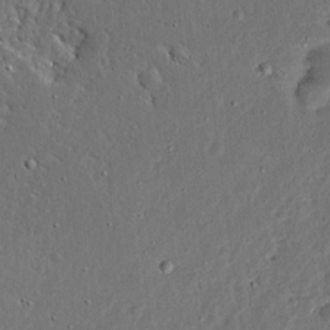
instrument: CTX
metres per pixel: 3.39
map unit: Ave
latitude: 13.8772
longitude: -138.2145
